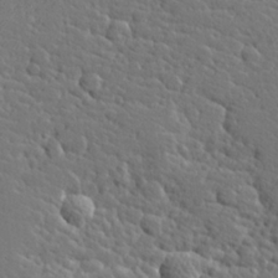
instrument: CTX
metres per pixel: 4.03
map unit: Hve
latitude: 26.0822
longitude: 144.1039
